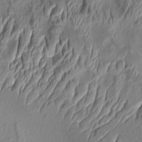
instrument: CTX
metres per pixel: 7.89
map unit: Aa
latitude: 9.0459
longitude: -131.6883
